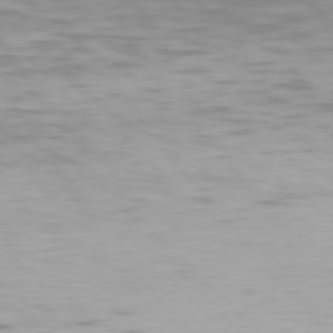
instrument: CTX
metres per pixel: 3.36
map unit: Hpe
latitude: 76.6301
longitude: -133.9150
